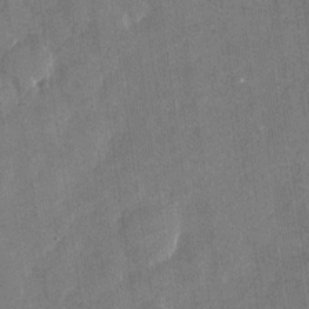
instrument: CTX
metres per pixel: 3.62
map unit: Nhu
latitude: -28.0661
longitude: -72.6302
